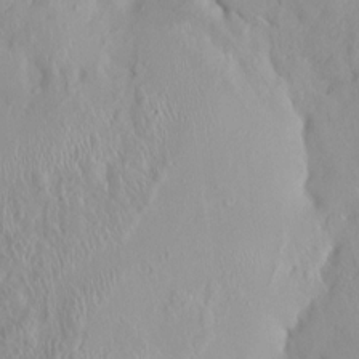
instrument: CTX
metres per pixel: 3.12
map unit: HNhu
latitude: 2.6301
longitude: 7.2187
